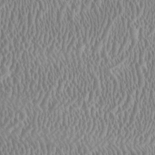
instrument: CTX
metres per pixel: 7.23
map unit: HNhu
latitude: 0.4979
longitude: -0.1389
